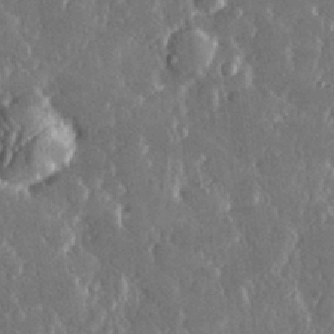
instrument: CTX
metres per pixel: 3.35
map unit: lHvf
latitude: 31.0648
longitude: -91.8394
